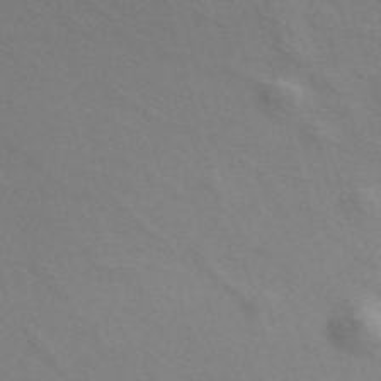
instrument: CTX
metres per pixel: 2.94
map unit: ANa
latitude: 51.3292
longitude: -71.0458
